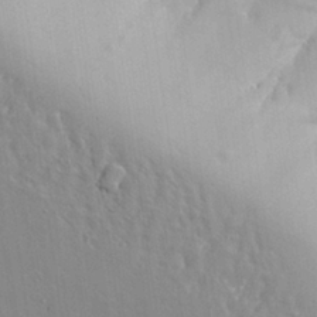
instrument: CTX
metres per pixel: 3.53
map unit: Aa
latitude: 27.1214
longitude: -129.3293
